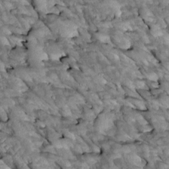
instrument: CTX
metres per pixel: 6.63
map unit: Htu
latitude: 1.6316
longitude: 143.9178
